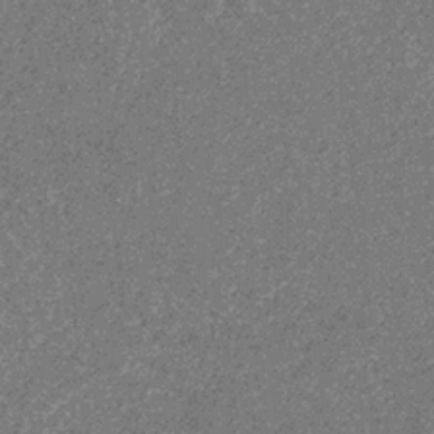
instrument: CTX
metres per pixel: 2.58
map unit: eHb
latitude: -31.9745
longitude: 69.5399
